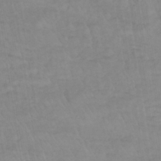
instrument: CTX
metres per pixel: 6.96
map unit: lHb
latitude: -36.5951
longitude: 70.8030
